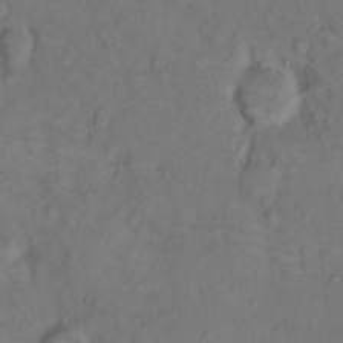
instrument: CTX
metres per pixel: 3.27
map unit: Hto
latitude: 10.7813
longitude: -62.1011
